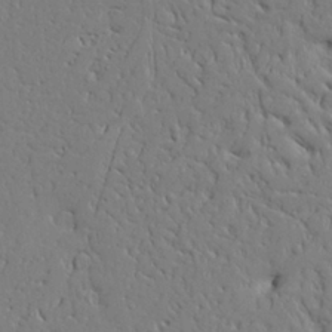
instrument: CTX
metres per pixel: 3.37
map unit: Aa
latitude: 24.3467
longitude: -133.0458
